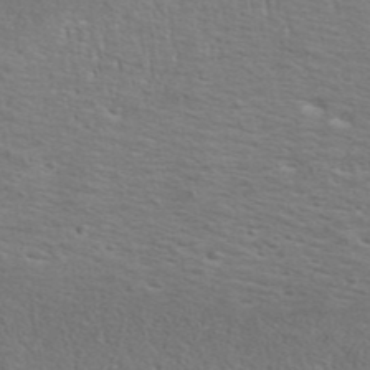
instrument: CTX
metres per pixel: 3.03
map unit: ANa
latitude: 39.9339
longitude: 20.9163
